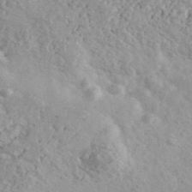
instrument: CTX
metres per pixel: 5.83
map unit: Ave
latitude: 39.9717
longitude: -110.5357
